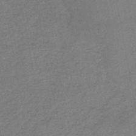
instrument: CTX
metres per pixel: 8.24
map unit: HNb
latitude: -47.0108
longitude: -36.0444
